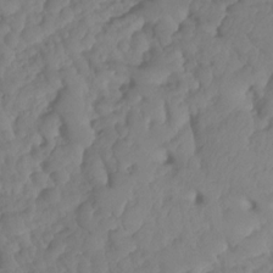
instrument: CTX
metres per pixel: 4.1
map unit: HNhu
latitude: -25.1431
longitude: 50.2173
